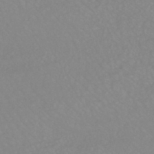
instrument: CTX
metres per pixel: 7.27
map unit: eHb
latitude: -44.2362
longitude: 81.5021
